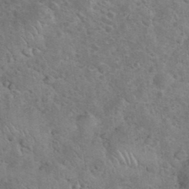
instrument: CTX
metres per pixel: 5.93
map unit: eHh
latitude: 36.9136
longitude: -65.3482
